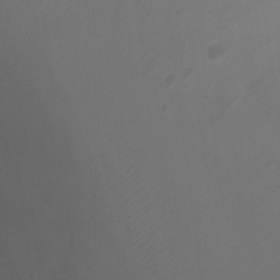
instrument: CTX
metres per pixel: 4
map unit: Ht
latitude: -0.9164
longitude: -18.3278
